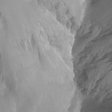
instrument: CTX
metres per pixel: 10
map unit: Aa
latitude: -13.2943
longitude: -66.8002
